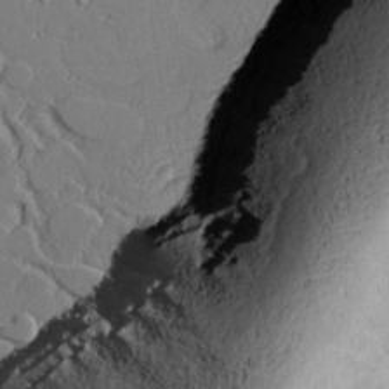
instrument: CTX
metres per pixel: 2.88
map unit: lAvf
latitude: 25.0080
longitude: -110.3090
